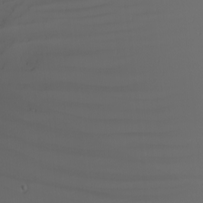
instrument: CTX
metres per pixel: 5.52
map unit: Nhu
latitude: -4.9730
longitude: -91.2726
